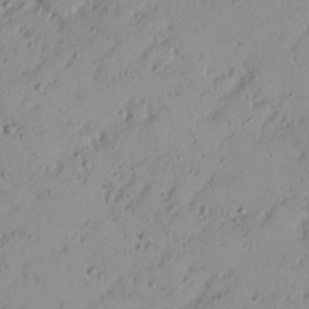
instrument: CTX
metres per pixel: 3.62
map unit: Nhu
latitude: 21.4805
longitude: -70.7813
